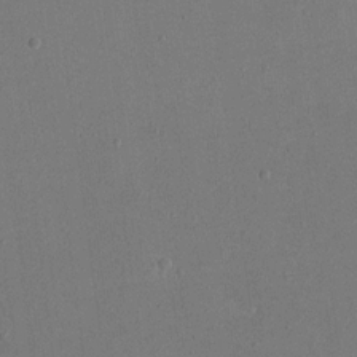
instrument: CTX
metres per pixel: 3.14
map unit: eHh
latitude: 18.4223
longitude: -70.3089
